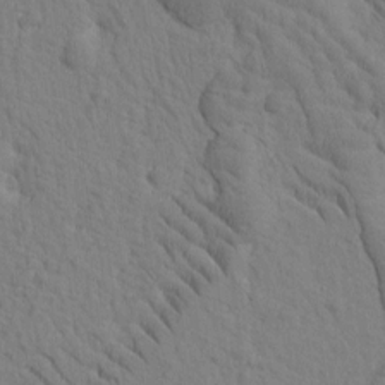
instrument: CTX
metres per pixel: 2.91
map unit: Htu
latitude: -1.9745
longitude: 172.4440
